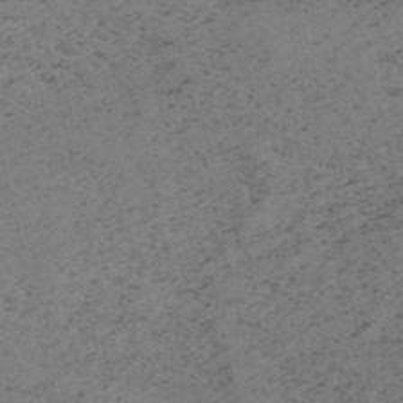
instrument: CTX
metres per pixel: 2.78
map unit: HNb
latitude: -55.1620
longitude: -47.3860
